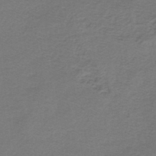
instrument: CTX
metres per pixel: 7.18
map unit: lHb
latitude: -42.4817
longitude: 62.1039
